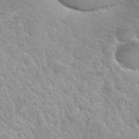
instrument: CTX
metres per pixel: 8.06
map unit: Hto
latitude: 35.4993
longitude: -50.3089
